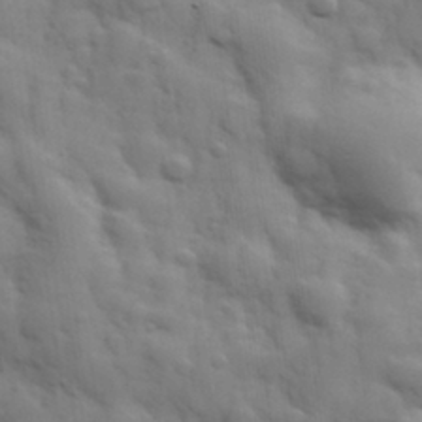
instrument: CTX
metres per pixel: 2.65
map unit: Hve
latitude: 31.4805
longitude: 150.6896
